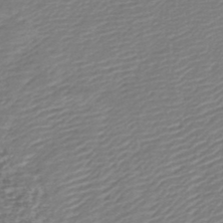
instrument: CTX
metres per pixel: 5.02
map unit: lHb
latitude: -46.4440
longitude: 73.5588
